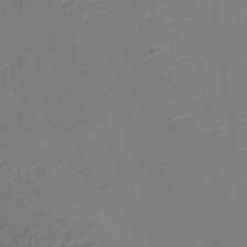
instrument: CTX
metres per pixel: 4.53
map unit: lHb
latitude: -37.8233
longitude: 74.2929
